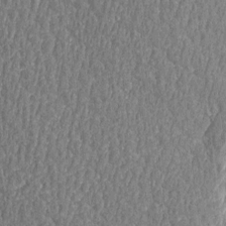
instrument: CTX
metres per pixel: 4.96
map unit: Htu
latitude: -5.4265
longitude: 176.0094
